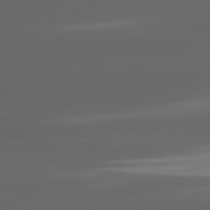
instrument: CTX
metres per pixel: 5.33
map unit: lApd
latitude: 81.4237
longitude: -147.1026
